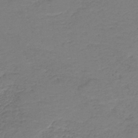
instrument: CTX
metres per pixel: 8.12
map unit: HNb
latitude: -38.9542
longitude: 50.1039
